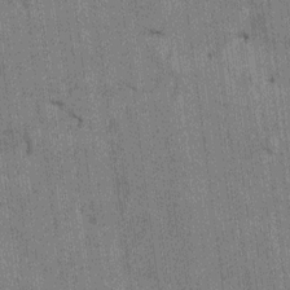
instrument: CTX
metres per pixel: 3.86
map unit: HNhu
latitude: 1.0458
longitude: -5.7450
